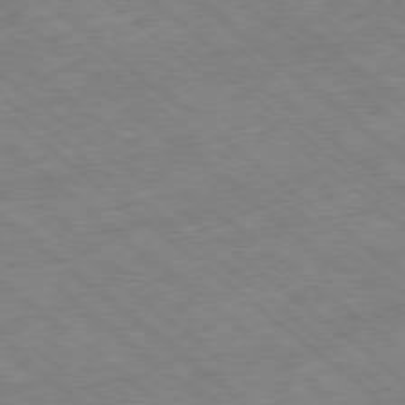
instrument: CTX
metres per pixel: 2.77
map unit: Ap
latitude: -78.9352
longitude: -48.8758
